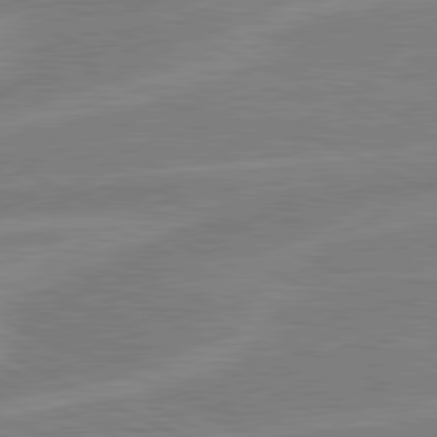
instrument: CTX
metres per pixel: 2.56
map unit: lApd
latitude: 80.9136
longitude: -169.8961
